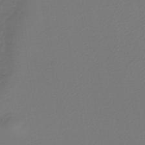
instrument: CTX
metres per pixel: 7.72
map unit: lHb
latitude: -43.1431
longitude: 65.8989
